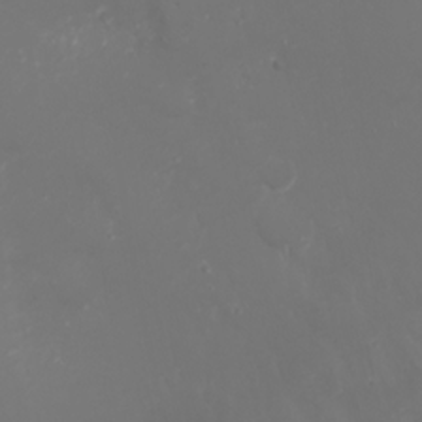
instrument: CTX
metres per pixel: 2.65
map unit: Nhu
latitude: -1.8990
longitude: -76.6112
